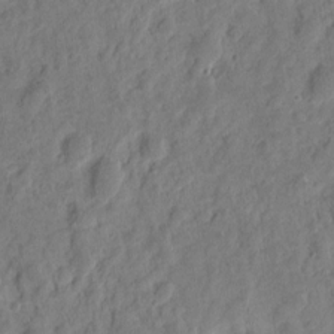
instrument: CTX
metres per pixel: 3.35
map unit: eHh
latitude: 9.3860
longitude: -74.1389
